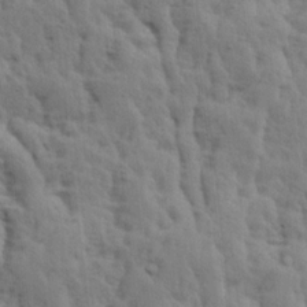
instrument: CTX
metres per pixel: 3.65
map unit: Ave
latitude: 13.9339
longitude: -134.5168
